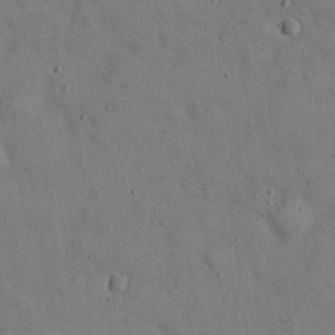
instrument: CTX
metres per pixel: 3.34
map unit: Hto
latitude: 15.1026
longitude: -60.0822
